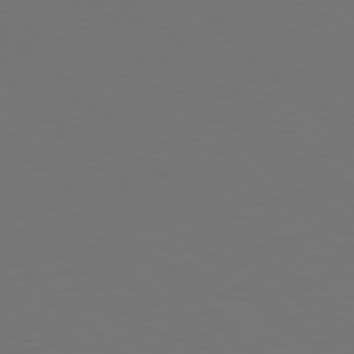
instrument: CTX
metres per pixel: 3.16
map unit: Hpe
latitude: 77.9528
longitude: -175.8017
